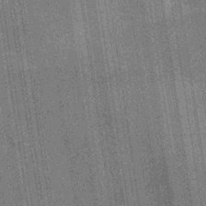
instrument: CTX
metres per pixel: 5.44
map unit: Hve
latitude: -31.8989
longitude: 95.3509
